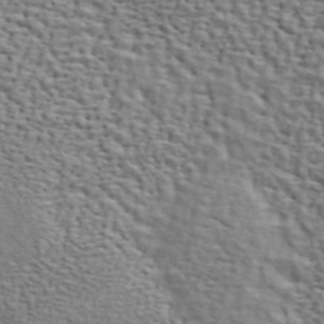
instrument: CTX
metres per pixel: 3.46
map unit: ANa
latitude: 46.0633
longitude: -84.4979
